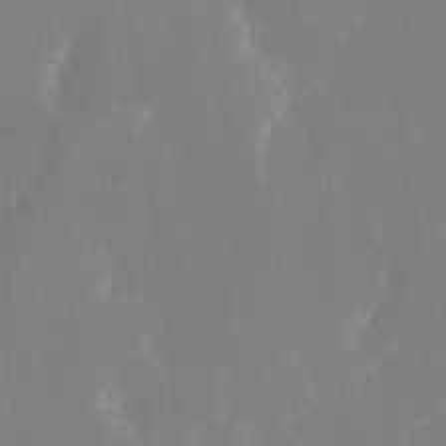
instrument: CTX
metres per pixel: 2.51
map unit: HNhu
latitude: 7.7639
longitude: -5.3671
